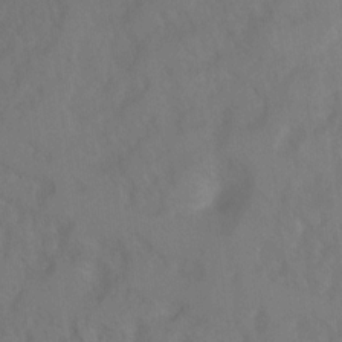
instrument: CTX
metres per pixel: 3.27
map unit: Ht
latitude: 5.6505
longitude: -30.0444
